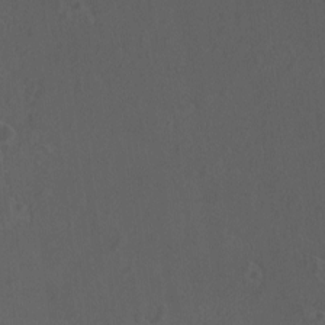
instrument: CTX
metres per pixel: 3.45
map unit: eHh
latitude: -2.8030
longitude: 19.5777
